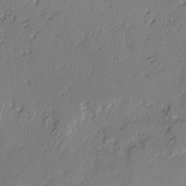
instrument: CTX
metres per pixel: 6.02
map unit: lAvf
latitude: -2.7463
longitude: -108.2144
